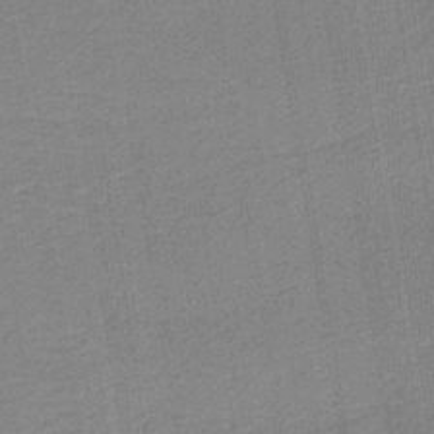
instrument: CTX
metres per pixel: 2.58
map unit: HNb
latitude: -38.6519
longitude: 54.7085
